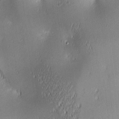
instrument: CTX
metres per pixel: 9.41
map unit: lAa
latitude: 2.7057
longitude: -117.0836
